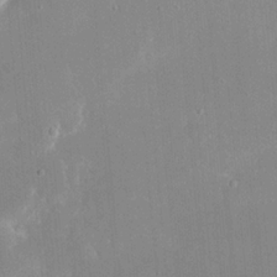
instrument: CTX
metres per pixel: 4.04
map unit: eHh
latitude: 20.3090
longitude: -67.9906
